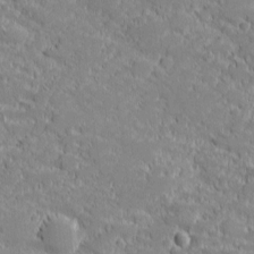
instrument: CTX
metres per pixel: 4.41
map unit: eHh
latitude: -1.8234
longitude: -82.5923
